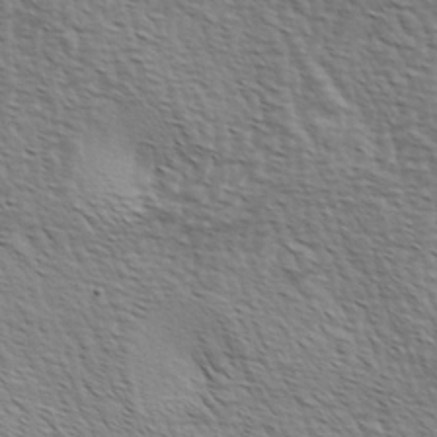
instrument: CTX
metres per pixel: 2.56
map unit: lAa
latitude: -4.1794
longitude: -122.2145
